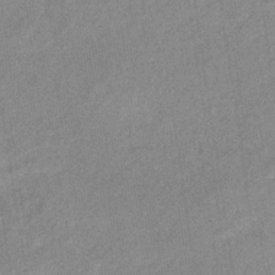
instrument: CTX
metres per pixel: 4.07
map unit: eHb
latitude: -35.7478
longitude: 73.3509
